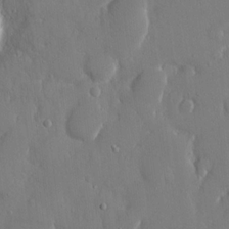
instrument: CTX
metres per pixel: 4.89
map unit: eHh
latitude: 14.7247
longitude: -70.7246
